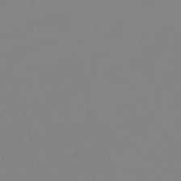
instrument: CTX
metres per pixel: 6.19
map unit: lHb
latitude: -49.3888
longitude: 81.8800
